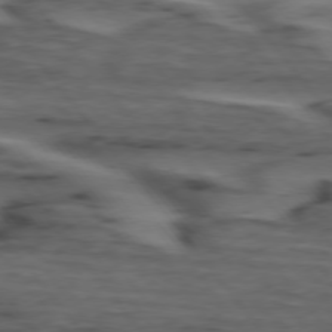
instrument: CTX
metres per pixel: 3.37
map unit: lApd
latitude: 75.1214
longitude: -71.2159
